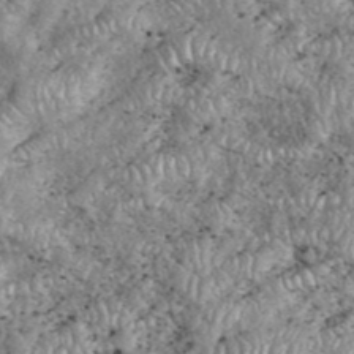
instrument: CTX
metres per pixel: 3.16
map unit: eHh
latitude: 38.7057
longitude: -56.5545
